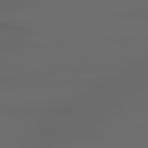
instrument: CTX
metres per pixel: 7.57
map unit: Hpe
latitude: 78.7058
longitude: -135.4048
